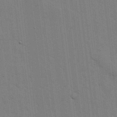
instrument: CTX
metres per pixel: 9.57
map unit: lHvf
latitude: 17.6505
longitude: -113.4615
